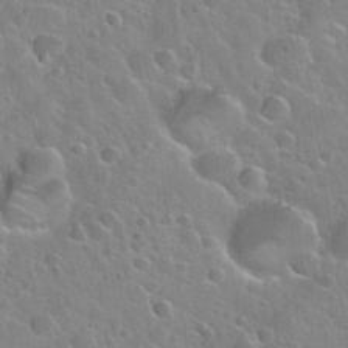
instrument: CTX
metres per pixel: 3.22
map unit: Nhu
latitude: 31.8773
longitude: -54.0822
